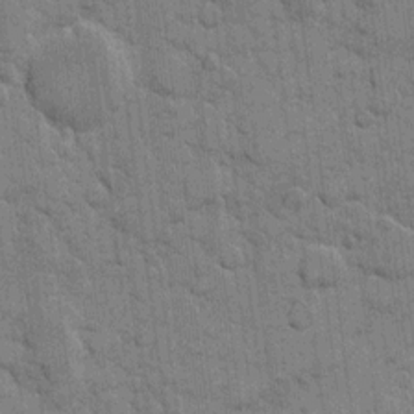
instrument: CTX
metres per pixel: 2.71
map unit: eHh
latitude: 10.7246
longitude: -65.1781
